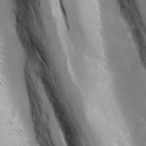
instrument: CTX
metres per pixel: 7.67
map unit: Ave
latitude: 9.1592
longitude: -105.7828
